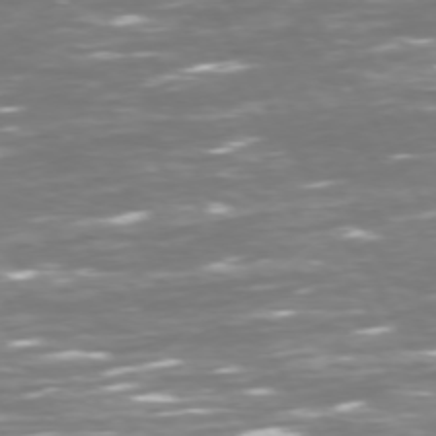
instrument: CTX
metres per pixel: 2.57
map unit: Hpe
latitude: 72.6680
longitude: -125.9528
